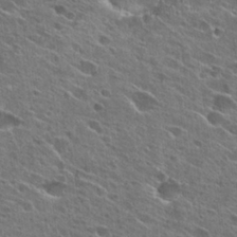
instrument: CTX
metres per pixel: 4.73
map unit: Hto
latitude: 26.3278
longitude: -44.4790
